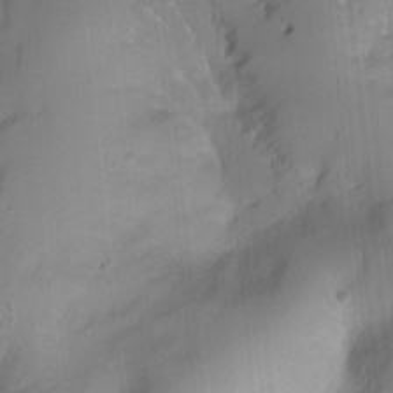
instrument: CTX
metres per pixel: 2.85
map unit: Nhu
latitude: -7.0486
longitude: -45.1403
